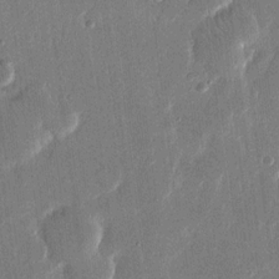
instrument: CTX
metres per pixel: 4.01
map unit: eHh
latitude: 14.8380
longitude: -70.3278
